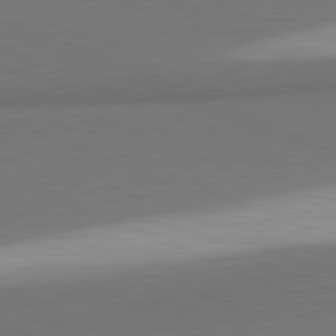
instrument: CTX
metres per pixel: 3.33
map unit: lApd
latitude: 81.6694
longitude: 163.1998
